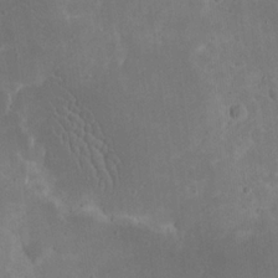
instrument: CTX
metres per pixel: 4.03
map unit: eHh
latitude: 20.1767
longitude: -64.8191
